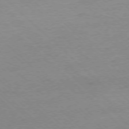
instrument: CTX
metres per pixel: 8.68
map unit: Ap
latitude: -77.3132
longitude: -84.6302
